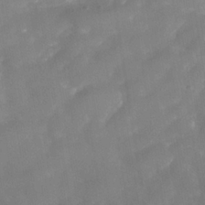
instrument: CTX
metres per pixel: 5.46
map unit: Nhe
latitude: -37.6910
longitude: -118.2333
